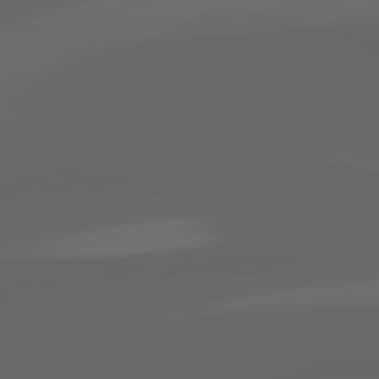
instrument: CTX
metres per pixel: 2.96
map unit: lApd
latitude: 83.0269
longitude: -133.1025
